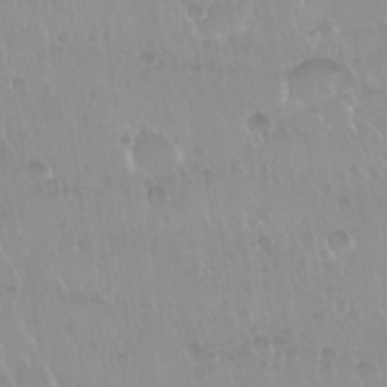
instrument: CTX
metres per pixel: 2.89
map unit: Nhu
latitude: 29.7638
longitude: -56.5167
